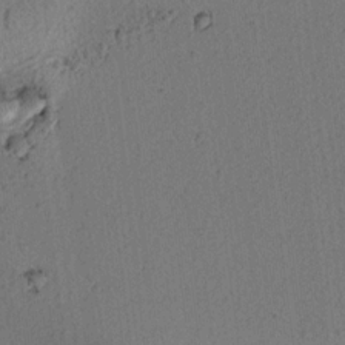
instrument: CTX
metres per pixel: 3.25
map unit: lAvf
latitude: 7.7639
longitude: 165.2376
